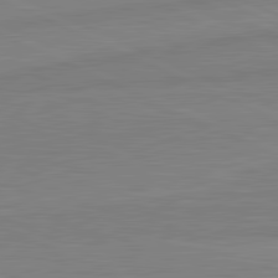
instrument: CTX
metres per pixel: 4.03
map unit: lApd
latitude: 81.8016
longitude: -172.5167
